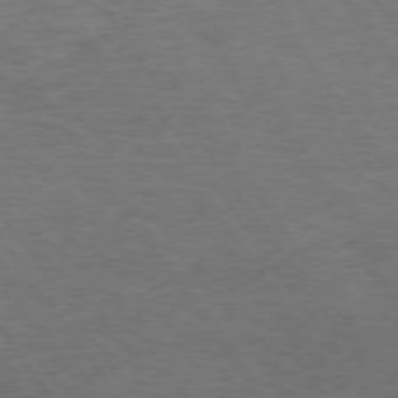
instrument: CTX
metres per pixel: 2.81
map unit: Hpe
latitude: 74.1011
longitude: -143.1970
